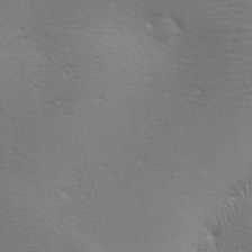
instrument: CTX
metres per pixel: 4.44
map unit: lAa
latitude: -10.1039
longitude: -125.5371
